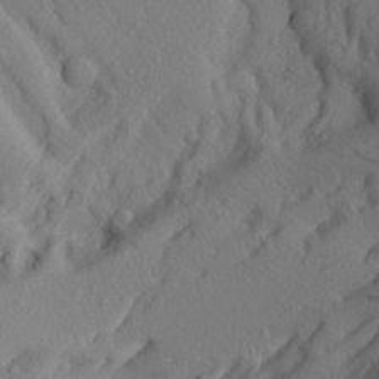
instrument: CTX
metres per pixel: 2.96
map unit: Aa
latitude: 25.6504
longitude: -147.4616
